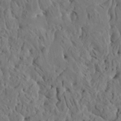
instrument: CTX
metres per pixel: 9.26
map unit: HNhu
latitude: 5.7072
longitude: -0.5545
